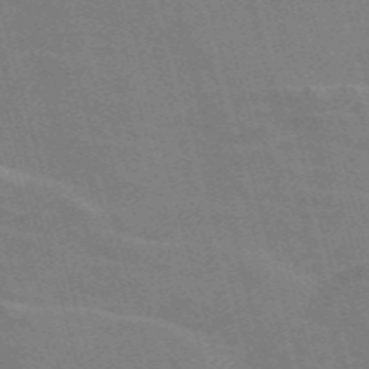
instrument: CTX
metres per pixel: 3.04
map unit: Nve
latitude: -58.8407
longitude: 62.7274
